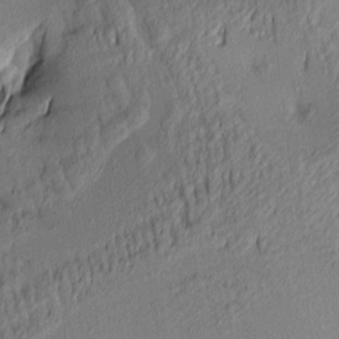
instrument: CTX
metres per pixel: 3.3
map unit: lAa
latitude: 3.7638
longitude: -115.7449
